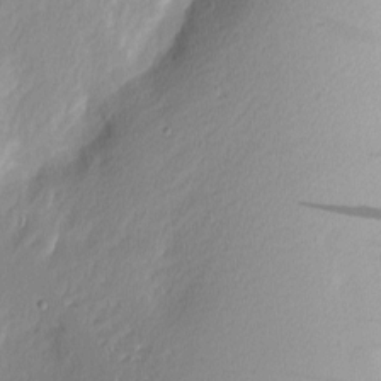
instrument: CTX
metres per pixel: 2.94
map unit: Nhu
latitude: 2.4979
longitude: -76.4034
